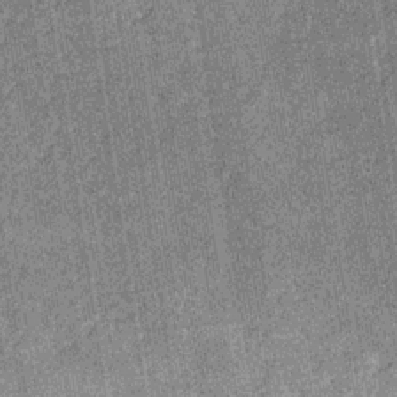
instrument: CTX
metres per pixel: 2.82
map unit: eHb
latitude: -30.7274
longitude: 67.6722
